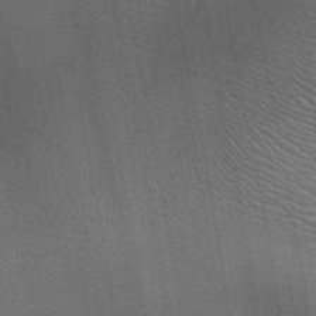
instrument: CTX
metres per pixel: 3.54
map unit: Ht
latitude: -1.5022
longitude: -15.7450
